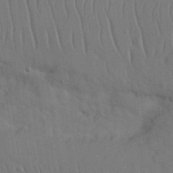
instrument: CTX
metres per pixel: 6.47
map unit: Nhu
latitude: 26.1011
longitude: -70.6868
